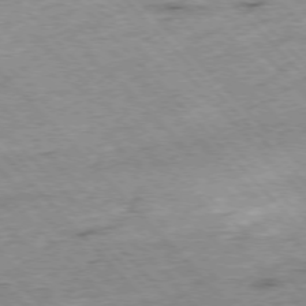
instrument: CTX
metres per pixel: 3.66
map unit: Hpe
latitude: -76.6518
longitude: -15.9339
